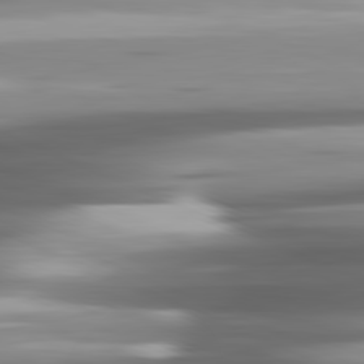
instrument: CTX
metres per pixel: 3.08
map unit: lApd
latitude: 81.6883
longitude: -140.4034
